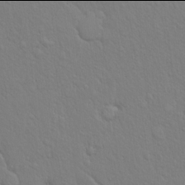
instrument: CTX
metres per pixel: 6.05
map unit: eHh
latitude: 17.9906
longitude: -62.9514
